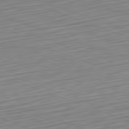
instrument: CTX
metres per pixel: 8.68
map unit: Hpe
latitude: -82.3495
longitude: 15.8234
